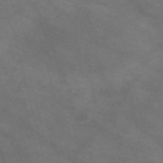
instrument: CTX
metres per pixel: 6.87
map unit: Nve
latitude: -58.8974
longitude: 58.7274
